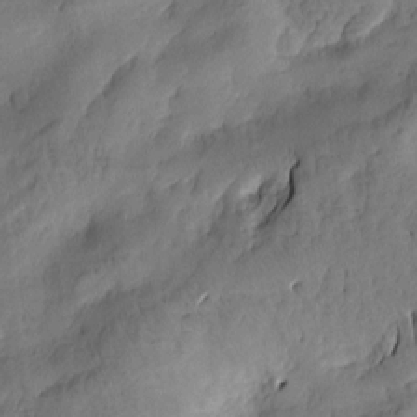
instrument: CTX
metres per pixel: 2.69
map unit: Htu
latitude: -2.2550
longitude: -176.5357
